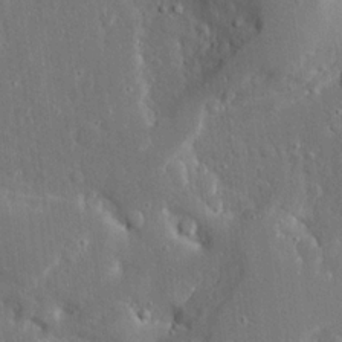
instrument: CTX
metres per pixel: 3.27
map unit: Ave
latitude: 17.8772
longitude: -140.6679
